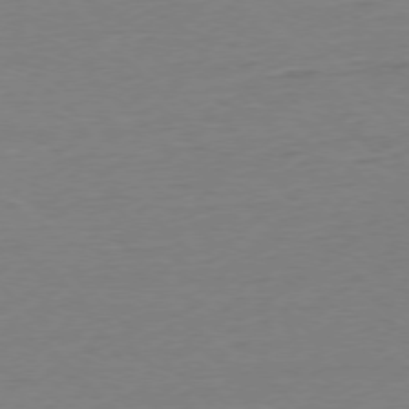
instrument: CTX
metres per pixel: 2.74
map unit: Ap
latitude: -77.1620
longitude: -92.1011
